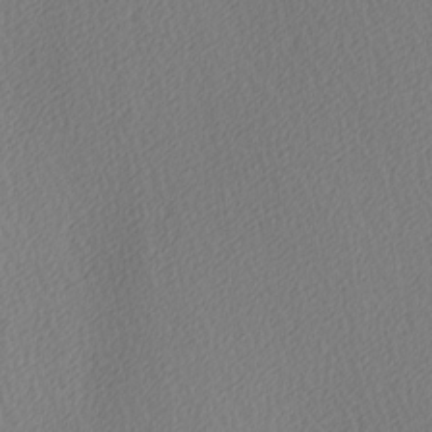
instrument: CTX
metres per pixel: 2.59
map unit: Ave
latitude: 3.7827
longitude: -112.8191
